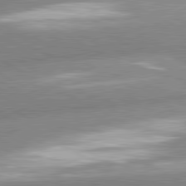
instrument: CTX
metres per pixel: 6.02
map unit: lApd
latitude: 81.1403
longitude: -163.3104
